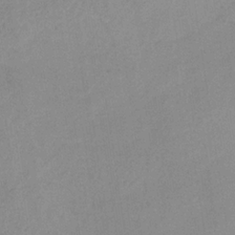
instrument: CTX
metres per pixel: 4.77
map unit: HNb
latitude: -31.9178
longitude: 62.5384
